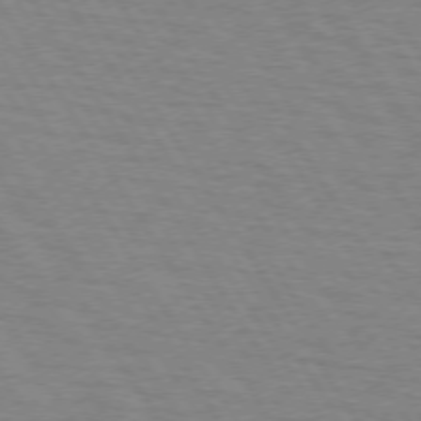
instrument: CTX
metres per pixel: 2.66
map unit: lApd
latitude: 73.6694
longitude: -72.3468
